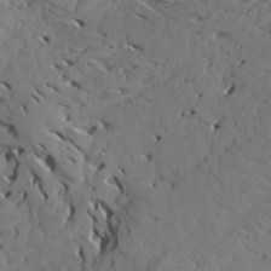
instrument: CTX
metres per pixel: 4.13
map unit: Aa
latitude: 17.7261
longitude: -144.0822
